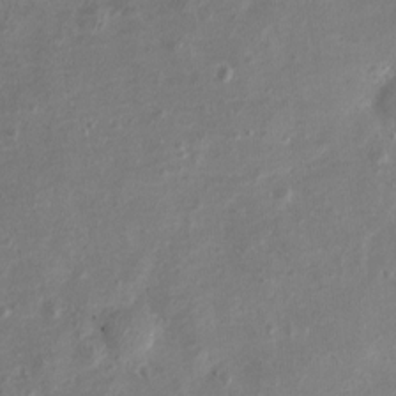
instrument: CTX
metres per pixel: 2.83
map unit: eHh
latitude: -3.7855
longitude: -75.0647
